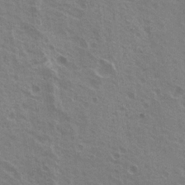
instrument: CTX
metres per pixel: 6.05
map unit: Nhu
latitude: 21.0081
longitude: -30.8002
